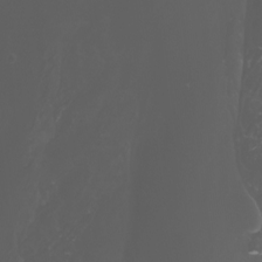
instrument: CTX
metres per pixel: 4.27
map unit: Nhu
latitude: -7.6155
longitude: -73.3860
